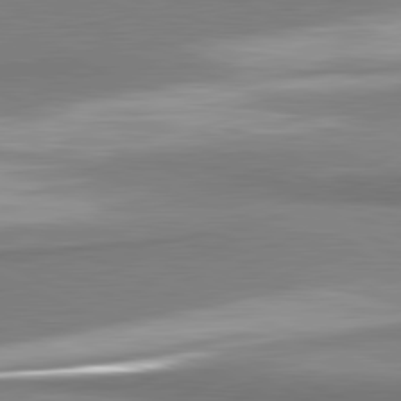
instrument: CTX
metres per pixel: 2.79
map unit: lApd
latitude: 81.4993
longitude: 167.1053
